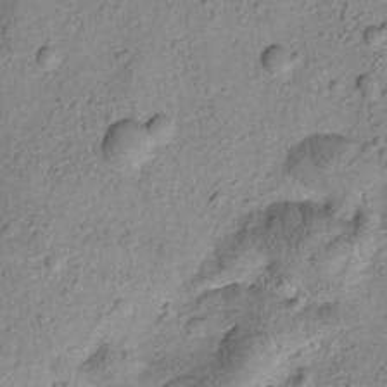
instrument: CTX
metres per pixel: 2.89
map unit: Htu
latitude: -1.3699
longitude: 173.6533
